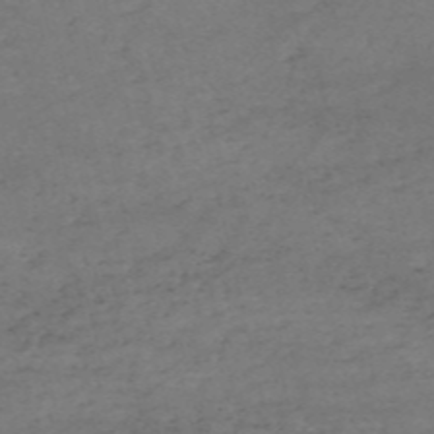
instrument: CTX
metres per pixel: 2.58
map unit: HNb
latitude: -55.3321
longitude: -44.6490
